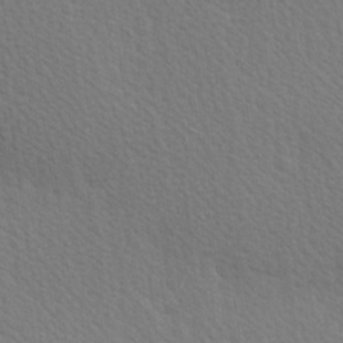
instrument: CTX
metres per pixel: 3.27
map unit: Hve
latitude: 26.3656
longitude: -93.9906
